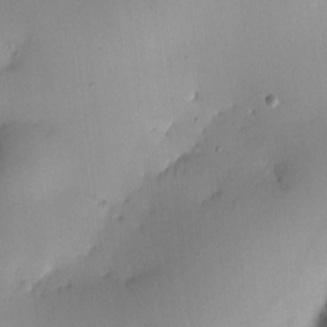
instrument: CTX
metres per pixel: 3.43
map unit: HNhu
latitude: 8.1956
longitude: -3.8772
